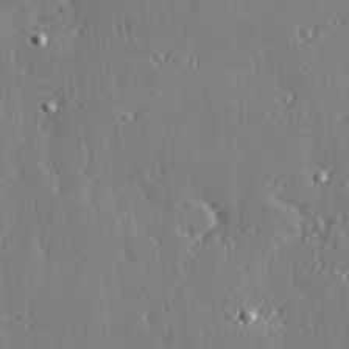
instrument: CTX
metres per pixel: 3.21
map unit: Hve
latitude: 28.0822
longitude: -92.1955
